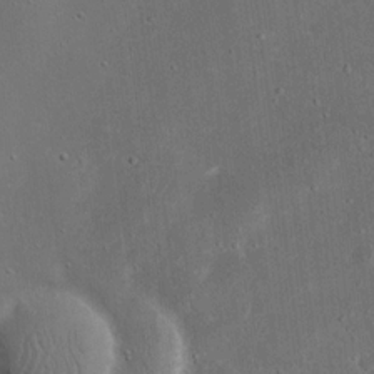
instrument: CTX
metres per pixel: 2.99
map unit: eHh
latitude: 17.8961
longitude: -71.1403
